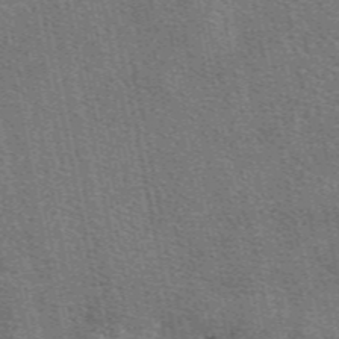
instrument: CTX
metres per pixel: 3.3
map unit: eAb
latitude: 48.9514
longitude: 116.3873
